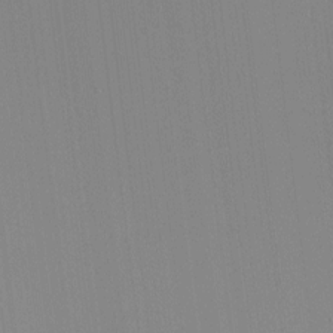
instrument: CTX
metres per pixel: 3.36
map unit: HNhu
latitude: -1.6533
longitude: -7.0080
